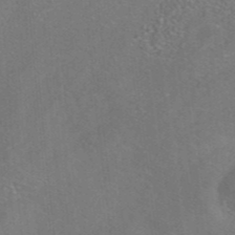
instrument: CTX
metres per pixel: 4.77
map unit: HNhu
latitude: -41.4832
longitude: 106.0283
